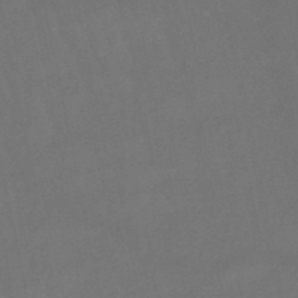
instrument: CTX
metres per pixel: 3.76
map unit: lHb
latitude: -46.0283
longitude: 61.1809
